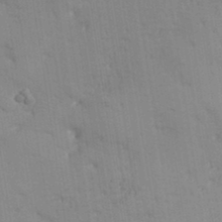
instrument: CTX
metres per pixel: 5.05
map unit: Aa
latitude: 33.3104
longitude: -144.7624
